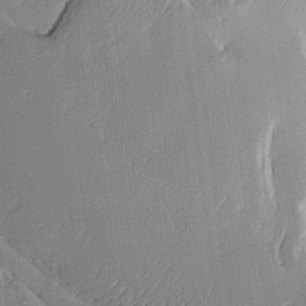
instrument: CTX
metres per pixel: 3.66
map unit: Aa
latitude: 10.8002
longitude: -127.8583
